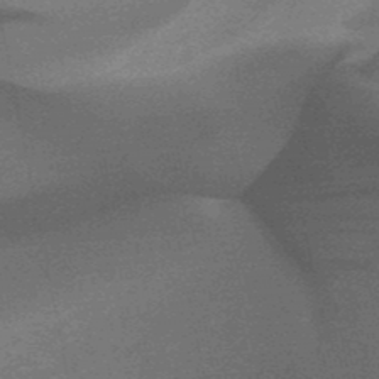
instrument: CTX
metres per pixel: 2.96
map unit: HNb
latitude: -49.4644
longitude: -51.7260
